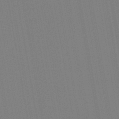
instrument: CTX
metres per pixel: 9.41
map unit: lHb
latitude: -46.6140
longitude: 73.0108
